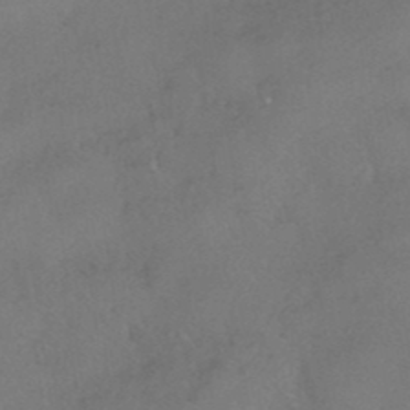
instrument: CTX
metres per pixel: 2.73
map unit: HNhu
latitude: -41.2565
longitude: 102.7274
